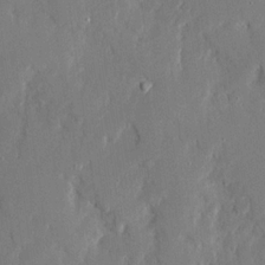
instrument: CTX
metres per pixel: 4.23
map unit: Ave
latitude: 20.4790
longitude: -128.1767
